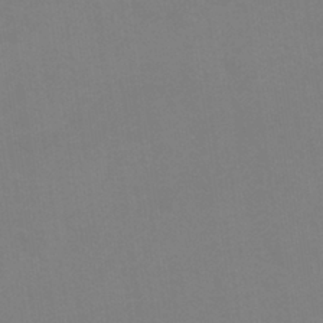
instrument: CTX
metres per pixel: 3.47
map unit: HNb
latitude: -36.9730
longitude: 54.7841
